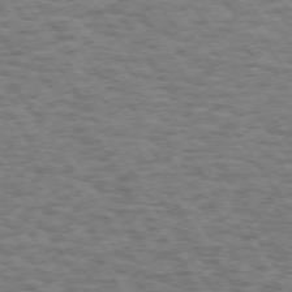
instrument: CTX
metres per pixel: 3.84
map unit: Hpe
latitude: 73.4049
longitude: -131.1026
